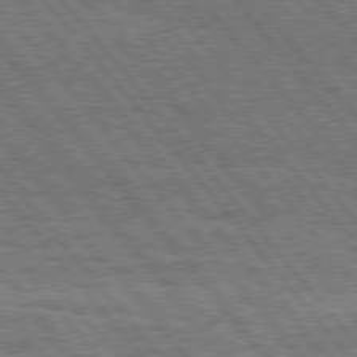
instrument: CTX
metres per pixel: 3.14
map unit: Hpe
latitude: 76.4034
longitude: -149.8394
